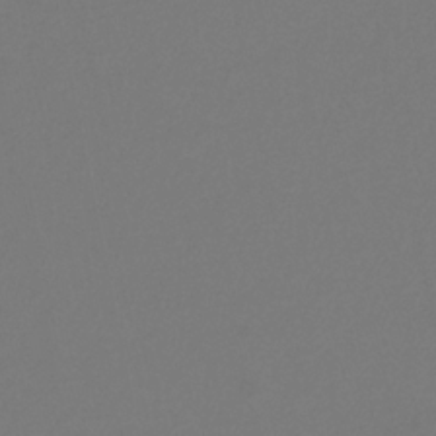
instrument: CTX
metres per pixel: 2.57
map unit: eHb
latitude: -30.6140
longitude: 66.4062
